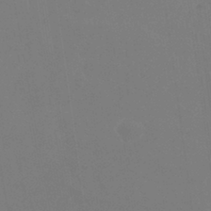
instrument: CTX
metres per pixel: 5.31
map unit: eHb
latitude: -38.5574
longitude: 75.1243
